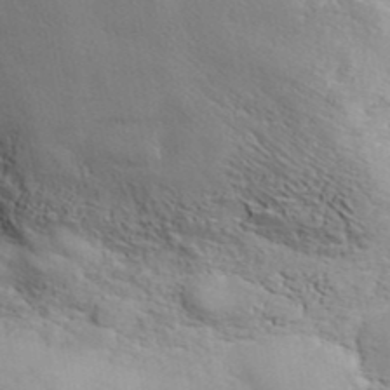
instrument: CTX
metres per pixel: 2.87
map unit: ANa
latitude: 42.4979
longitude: 55.5210
